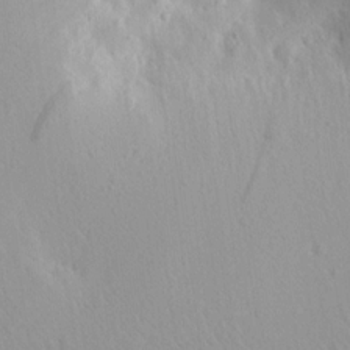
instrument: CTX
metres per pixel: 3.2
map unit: Aa
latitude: 13.0648
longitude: -142.5546
